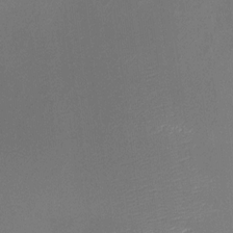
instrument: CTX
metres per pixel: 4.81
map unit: HNhu
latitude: 6.8947
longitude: 9.2376
